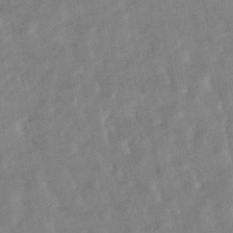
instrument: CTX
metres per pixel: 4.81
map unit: lHb
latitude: -48.8786
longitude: 79.5021
